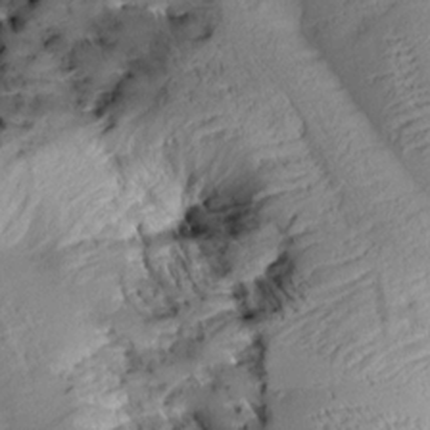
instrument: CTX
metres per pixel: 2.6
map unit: Aa
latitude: 9.6883
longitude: -142.5546
